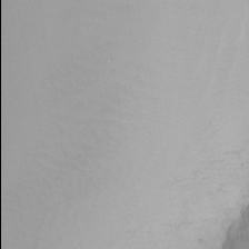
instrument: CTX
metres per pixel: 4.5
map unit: Nhu
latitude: -6.0850
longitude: -89.9906
